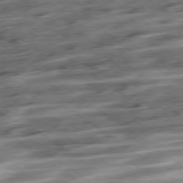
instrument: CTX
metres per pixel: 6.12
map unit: Ap
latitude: -79.4643
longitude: -48.1956
